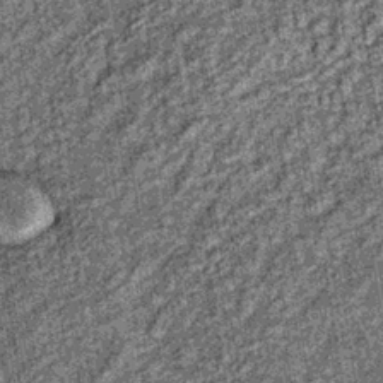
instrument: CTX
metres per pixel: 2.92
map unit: lHb
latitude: -36.3495
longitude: 67.3132
